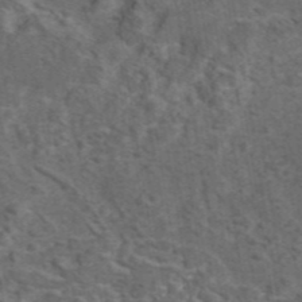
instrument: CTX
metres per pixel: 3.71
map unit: eAb
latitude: 43.7828
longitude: 111.1620
